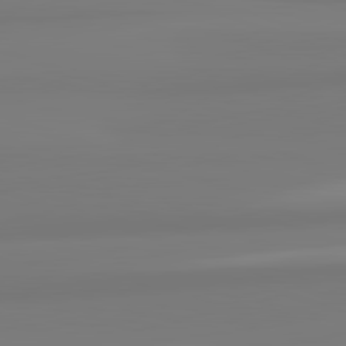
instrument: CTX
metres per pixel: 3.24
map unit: lApd
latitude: 82.6112
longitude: 172.9919
